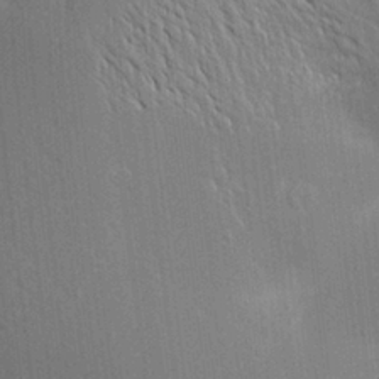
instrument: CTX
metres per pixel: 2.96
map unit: Aa
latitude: 17.7639
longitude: -149.2726
